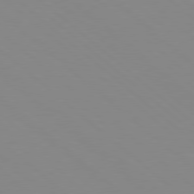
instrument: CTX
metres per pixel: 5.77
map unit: Hpe
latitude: 78.4034
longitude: -165.5182
